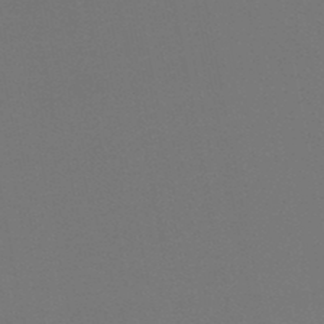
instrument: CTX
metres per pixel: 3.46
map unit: lHb
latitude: -47.8422
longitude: 69.0108
